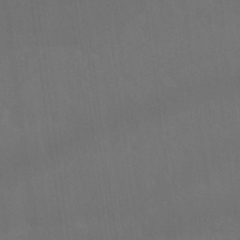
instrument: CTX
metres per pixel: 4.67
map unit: Nhu
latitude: 22.9514
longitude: -63.1592
